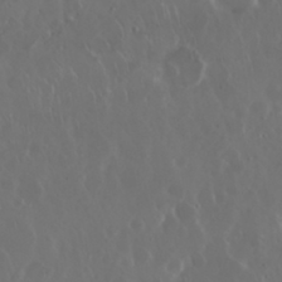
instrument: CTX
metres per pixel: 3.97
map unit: Nhu
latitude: 29.5938
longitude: -60.0822
